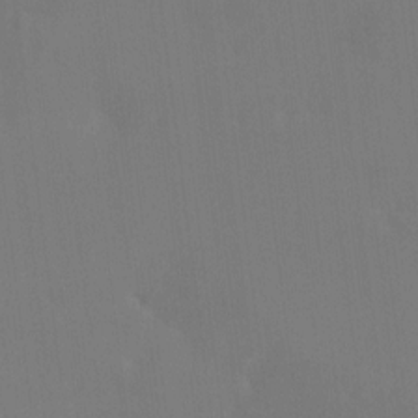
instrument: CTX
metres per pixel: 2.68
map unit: HNhu
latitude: 7.2348
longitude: 4.3495
